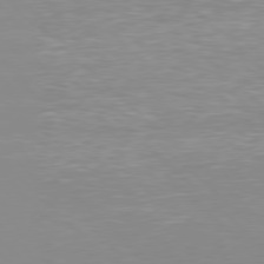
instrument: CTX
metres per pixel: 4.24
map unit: Hpe
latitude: 77.7260
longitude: -161.3293
